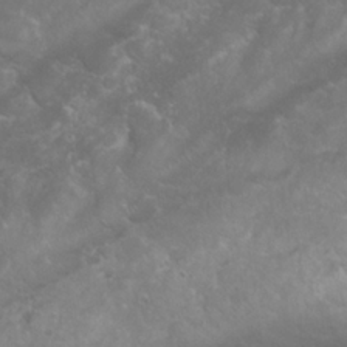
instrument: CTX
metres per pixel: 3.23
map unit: Nhu
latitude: 24.0633
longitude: -60.2711
